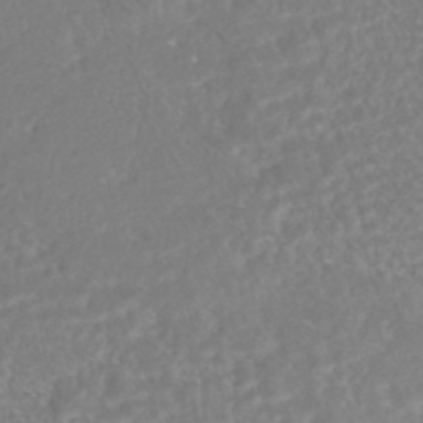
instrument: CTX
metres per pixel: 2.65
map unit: HNhu
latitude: -45.0109
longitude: 100.5573
